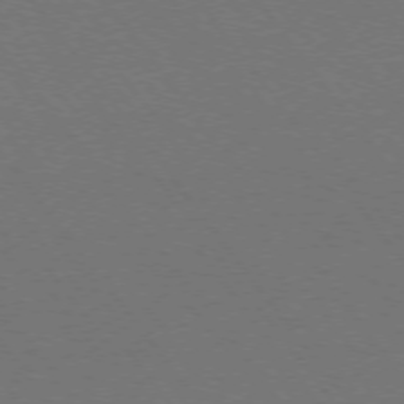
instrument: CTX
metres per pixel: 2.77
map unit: Ap
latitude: -75.9178
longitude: -96.0633
